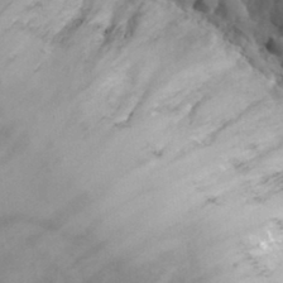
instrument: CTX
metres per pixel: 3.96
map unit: Hto
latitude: 33.7261
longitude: -46.3090
